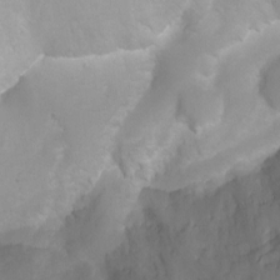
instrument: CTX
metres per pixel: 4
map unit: Htu
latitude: 3.6316
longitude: -21.6316
